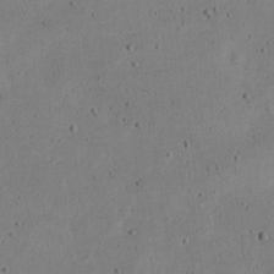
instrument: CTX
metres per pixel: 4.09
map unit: Nve
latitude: -24.8408
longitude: 107.1998
